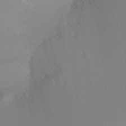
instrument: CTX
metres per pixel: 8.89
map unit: Ht
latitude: -15.0676
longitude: -50.0633
